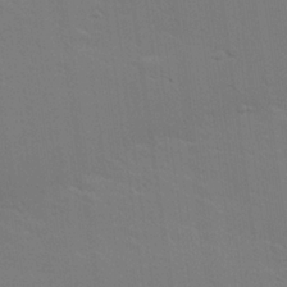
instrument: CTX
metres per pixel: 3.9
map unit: Hve
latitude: 25.5560
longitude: -92.7246
